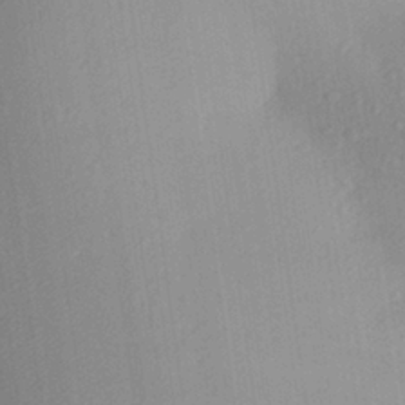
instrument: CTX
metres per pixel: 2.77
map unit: Aa
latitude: 27.0270
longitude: -146.1956
